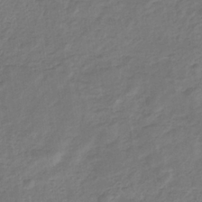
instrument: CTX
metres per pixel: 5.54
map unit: eHb
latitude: -34.0283
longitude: 71.1809
